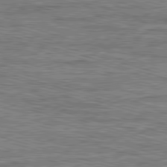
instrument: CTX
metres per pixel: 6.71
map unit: Ap
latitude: -82.1984
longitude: -69.9150
